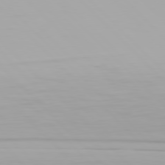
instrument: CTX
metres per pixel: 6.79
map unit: Hpe
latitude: 77.2915
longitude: -172.5923
